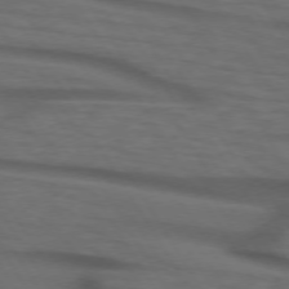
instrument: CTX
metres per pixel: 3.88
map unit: lApd
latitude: 73.3860
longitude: -74.1389
